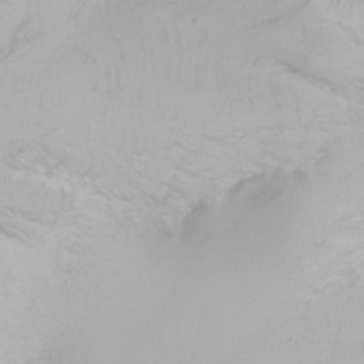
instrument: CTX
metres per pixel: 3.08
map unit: Nhu
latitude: -6.7652
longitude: -82.9324
